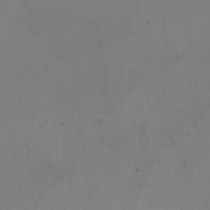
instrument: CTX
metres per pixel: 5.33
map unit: HNhu
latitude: 10.8191
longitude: 23.1620
